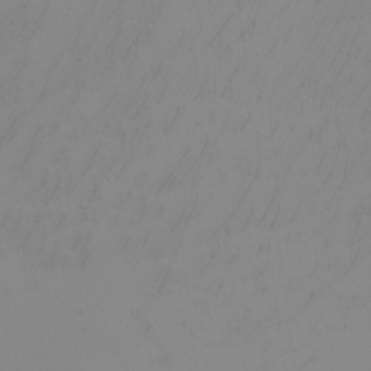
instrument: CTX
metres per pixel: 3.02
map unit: Nhu
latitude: -7.2943
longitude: -90.1578
